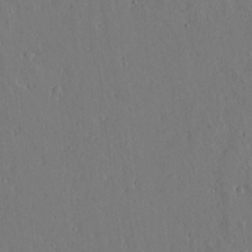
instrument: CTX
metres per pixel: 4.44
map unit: lAvf
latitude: 15.4805
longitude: -126.3090
